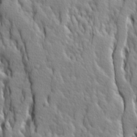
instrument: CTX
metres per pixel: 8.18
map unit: Ave
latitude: 14.2712
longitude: -132.8758
